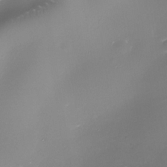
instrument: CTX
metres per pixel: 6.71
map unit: Nhe
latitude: -33.6155
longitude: -87.7827
